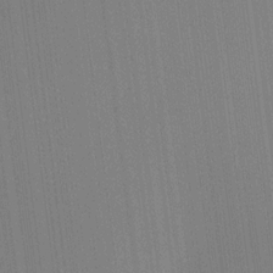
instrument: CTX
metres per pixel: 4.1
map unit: HNhu
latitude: 9.1025
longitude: 15.8990
